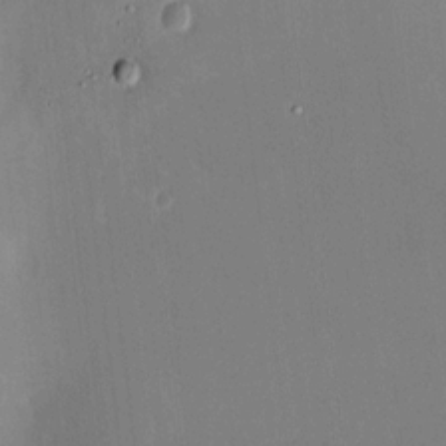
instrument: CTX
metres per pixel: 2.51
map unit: HNhu
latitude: 8.0444
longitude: 9.1053
